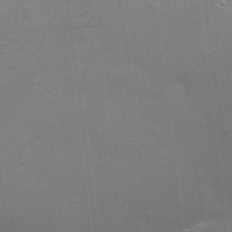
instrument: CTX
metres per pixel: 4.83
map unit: eHh
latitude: -1.9179
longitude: -79.8584
